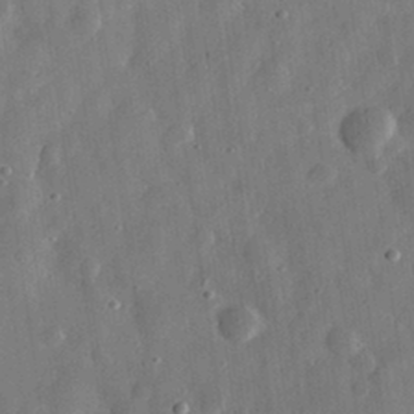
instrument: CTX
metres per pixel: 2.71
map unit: eHh
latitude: 31.3293
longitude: -74.9325
